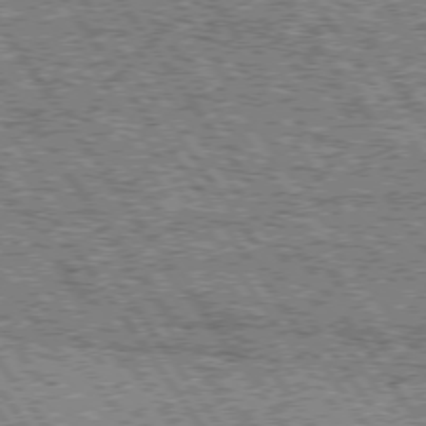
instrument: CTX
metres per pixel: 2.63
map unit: Hpe
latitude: 74.6113
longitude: -154.1200
